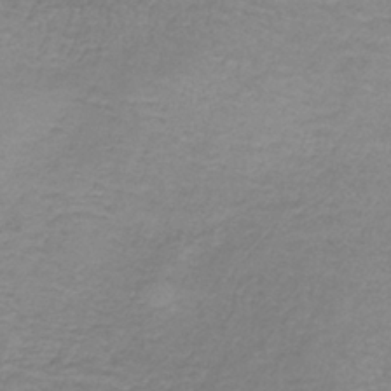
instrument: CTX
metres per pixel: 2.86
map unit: HNb
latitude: -36.0094
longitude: 53.6910
